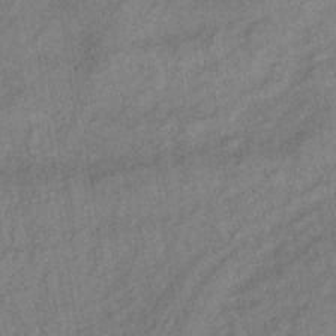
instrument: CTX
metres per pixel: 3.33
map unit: lHb
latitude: -34.9542
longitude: 70.6708
